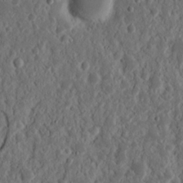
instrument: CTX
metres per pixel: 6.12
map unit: Nhu
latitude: 14.6680
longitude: -73.2159
